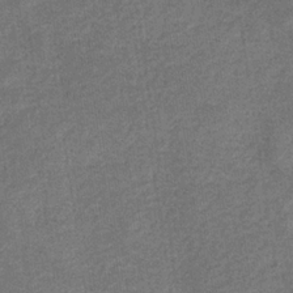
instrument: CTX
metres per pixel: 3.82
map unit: eHb
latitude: -32.5574
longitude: 72.8030
